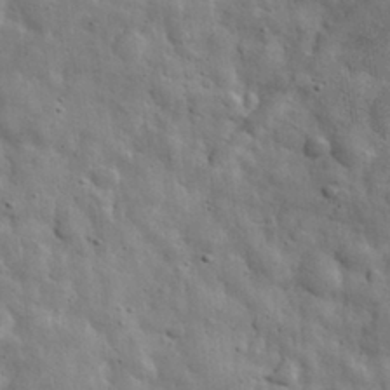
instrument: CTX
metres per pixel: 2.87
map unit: eHh
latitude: 31.7072
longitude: -73.3104
